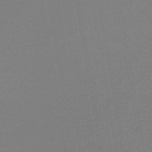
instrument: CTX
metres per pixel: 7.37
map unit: lHb
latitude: -46.0472
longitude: 59.1431
